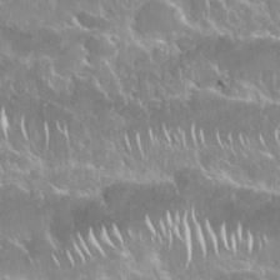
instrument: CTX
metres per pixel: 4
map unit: Nhu
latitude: 24.5356
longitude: -61.0269
